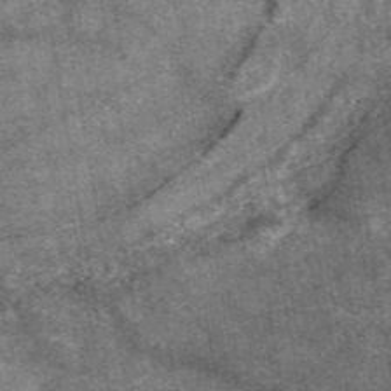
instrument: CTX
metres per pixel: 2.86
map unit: eAb
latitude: 47.6883
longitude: 122.6708
